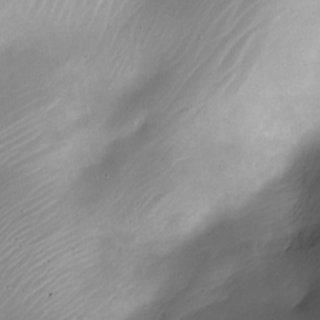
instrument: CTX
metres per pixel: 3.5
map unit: Nhe
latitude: -19.4454
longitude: 144.5763
